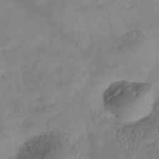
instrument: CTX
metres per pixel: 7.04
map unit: Nhe
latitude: -38.4251
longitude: -146.7436
